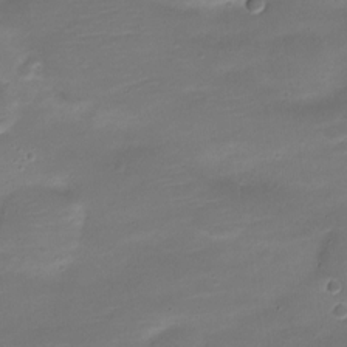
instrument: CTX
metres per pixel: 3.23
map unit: Nve
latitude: -21.5210
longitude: 104.2550
